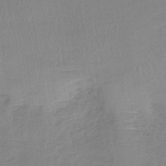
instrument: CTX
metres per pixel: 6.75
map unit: lHb
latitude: -41.5399
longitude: 59.4265
